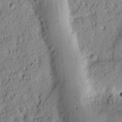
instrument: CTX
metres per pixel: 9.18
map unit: Ht
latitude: 8.0633
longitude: -75.5371
